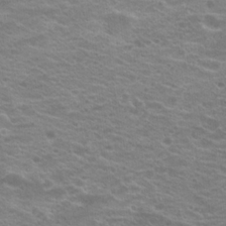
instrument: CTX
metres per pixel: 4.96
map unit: Hto
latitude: 20.3090
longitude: -37.9150
